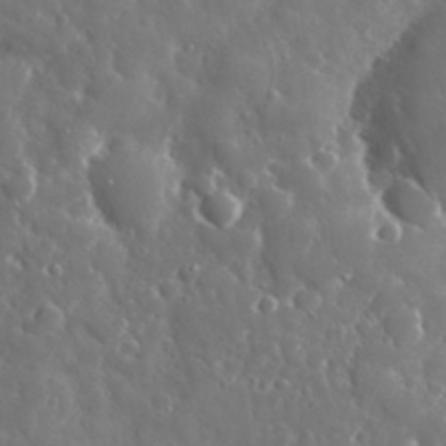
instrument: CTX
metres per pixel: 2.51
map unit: eHh
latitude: 34.2144
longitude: -57.5938
